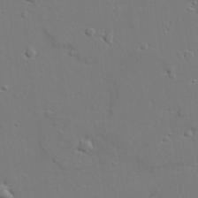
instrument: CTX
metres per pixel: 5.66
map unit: lAvf
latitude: 28.9136
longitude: -108.6301
